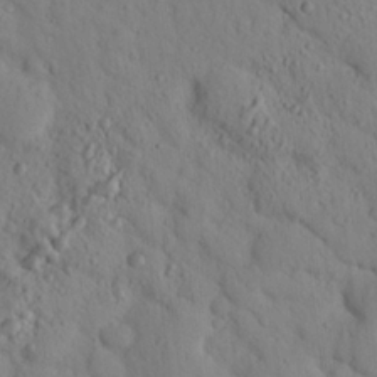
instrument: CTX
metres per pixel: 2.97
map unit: lHvf
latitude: 14.6302
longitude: 177.7478
